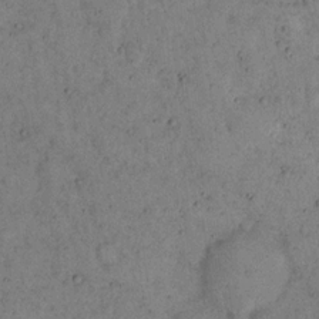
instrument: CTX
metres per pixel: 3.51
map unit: eHh
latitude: 16.7624
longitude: -62.1389
